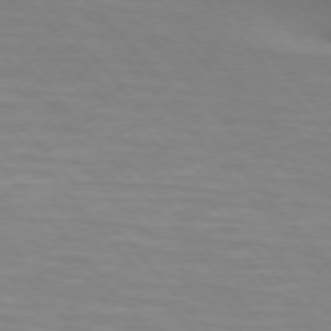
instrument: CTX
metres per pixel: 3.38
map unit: lApd
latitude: 74.7624
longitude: -60.8002
